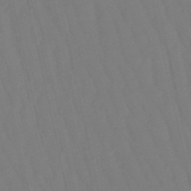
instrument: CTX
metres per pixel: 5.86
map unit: eHb
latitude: -50.1795
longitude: 76.2928
